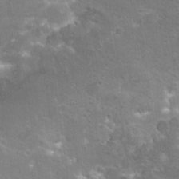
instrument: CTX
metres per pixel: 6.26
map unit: Hto
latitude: 20.7624
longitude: -40.2522
